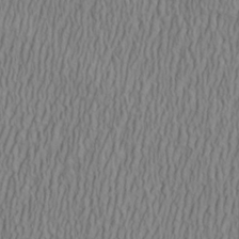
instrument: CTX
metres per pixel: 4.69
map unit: Aa
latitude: 27.3671
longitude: -135.9717
